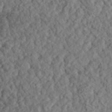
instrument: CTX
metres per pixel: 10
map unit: eHh
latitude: 35.6316
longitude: -78.9892
